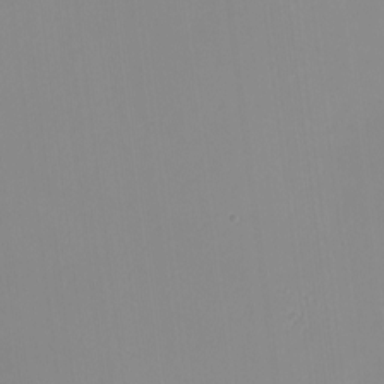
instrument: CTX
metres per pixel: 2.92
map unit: Nhu
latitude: -0.1606
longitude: -78.7624
